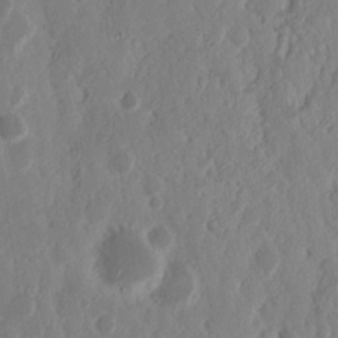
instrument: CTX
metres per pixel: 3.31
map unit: Nhu
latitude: 16.0255
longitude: -73.8395
